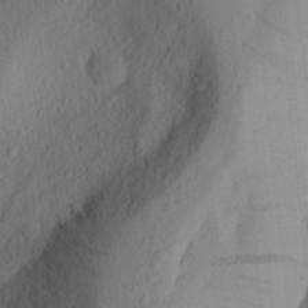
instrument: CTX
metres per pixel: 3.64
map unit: Aa
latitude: 26.2712
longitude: -147.2537
